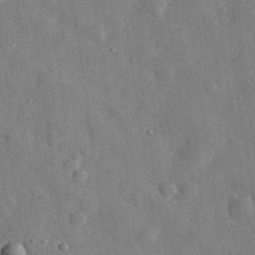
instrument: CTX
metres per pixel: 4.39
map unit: eHh
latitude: 30.6113
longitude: -77.4804
